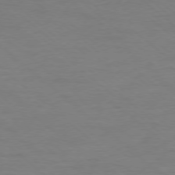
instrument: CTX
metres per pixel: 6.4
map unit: Ap
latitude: -78.2172
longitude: -90.0255
